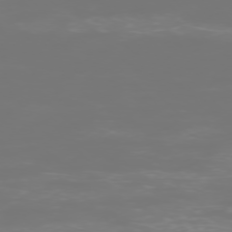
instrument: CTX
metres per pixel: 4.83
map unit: Ap
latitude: -76.8975
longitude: -62.4601
